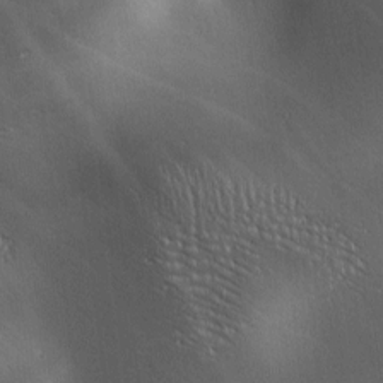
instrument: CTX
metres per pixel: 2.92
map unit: lAa
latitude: 0.8002
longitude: -116.0633
